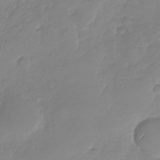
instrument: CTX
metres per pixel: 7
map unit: Nhu
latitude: -28.7085
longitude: -61.4426
